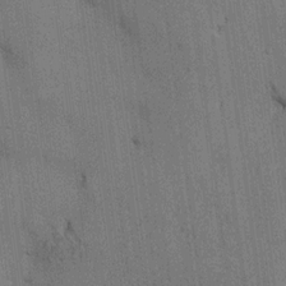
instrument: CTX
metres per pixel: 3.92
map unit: HNhu
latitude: 14.2712
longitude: 11.6344
